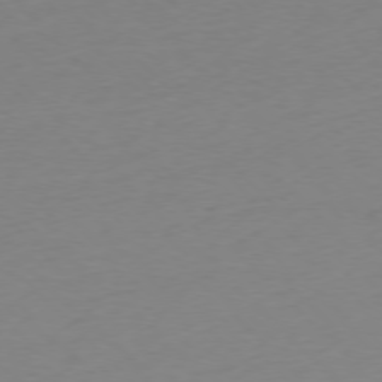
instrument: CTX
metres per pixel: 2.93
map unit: Ap
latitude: -77.2376
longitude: -63.3104
